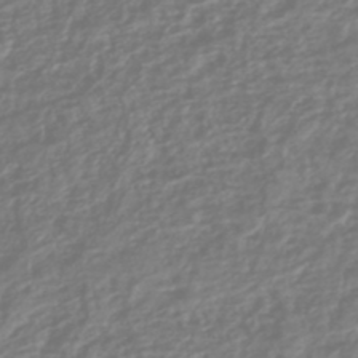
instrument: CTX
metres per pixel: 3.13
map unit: HNhu
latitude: -45.4077
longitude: 98.7652
